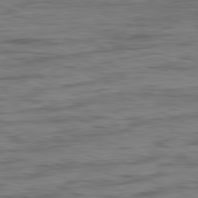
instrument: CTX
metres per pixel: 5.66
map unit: Ap
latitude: -82.1606
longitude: -75.6694
